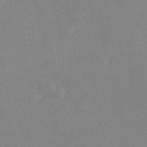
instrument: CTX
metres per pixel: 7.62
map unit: eHb
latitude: -36.3306
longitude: 73.6155
